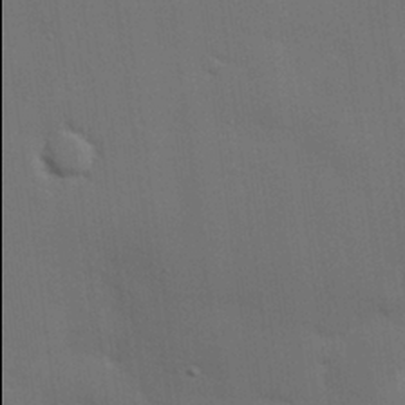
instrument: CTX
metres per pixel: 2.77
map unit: eHh
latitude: 26.9325
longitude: -81.9906
